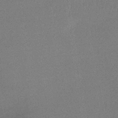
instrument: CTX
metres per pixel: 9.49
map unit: lHb
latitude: -36.6140
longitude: 68.5195
